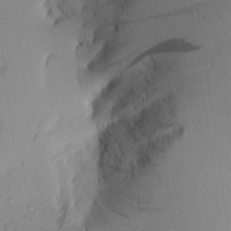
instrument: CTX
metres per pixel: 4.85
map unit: Aa
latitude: 25.0080
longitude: -144.7813
